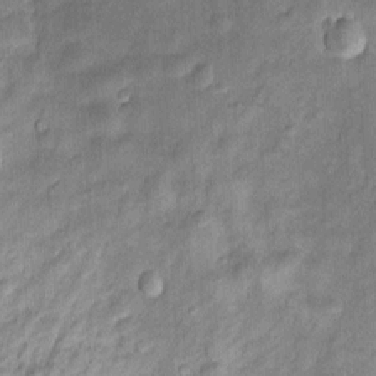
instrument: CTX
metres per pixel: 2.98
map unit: Htu
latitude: -5.0297
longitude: 158.3495
